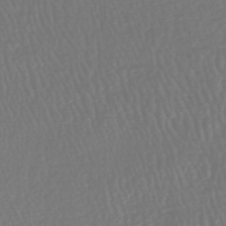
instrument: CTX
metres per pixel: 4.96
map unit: HNhu
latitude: -48.4440
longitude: 102.0661
